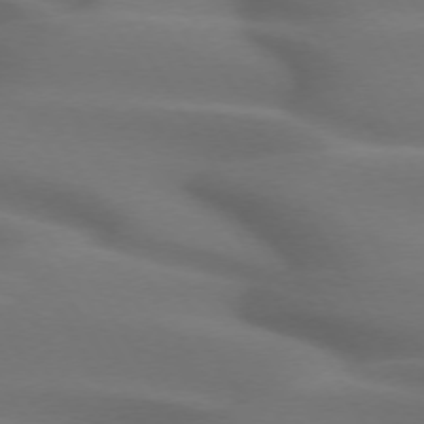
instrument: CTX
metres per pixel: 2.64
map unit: lApd
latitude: 72.7247
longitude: -52.2145
